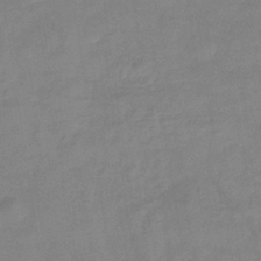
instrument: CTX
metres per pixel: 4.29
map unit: eHb
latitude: -32.8030
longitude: 74.8786
